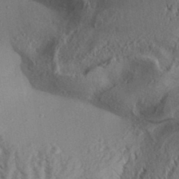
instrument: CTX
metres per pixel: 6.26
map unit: Aa
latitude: 32.1578
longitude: -136.6680
